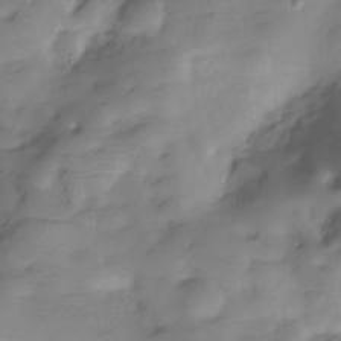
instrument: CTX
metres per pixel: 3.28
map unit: Hve
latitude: -29.3510
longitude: 91.0676
